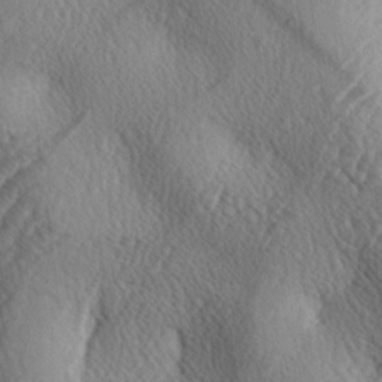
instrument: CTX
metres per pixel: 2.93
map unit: lAa
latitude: -4.1416
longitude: -124.5168
